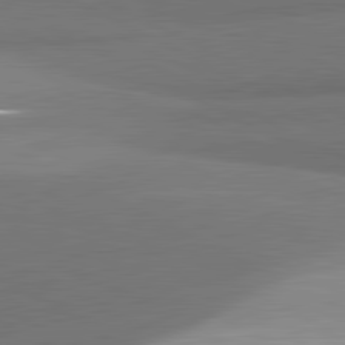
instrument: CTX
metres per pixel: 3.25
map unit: lApd
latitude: 81.6883
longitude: 155.3510
